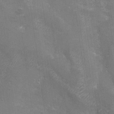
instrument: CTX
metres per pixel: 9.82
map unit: Nhu
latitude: -28.2173
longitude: -59.3482
